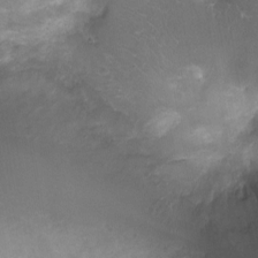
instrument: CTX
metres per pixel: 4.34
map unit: Ht
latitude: -1.3321
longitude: -16.9703
